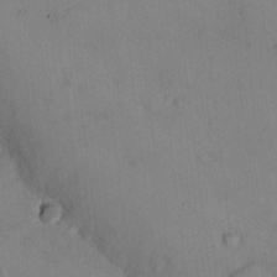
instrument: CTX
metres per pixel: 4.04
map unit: eHh
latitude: -9.4265
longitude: -67.8583
